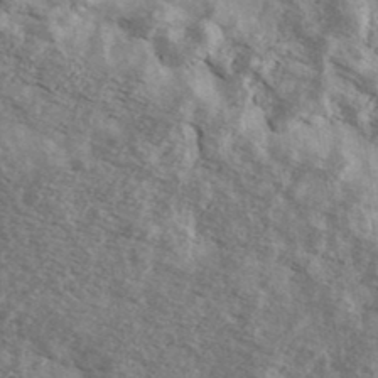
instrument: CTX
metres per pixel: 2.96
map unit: Ave
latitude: 39.1025
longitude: -109.3292
